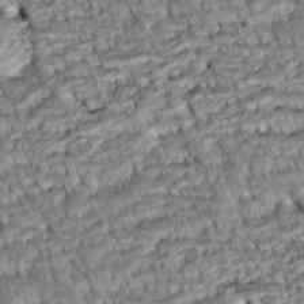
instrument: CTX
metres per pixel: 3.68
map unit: Htu
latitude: -5.5021
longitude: 153.5966
